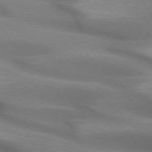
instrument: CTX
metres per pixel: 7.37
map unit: lApd
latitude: 72.8002
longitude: -50.8380
